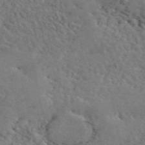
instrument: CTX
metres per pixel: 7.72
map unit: ANa
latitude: 49.9528
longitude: -80.9136
